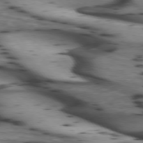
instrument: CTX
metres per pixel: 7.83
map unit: lApd
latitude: 74.1956
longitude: -64.3467
